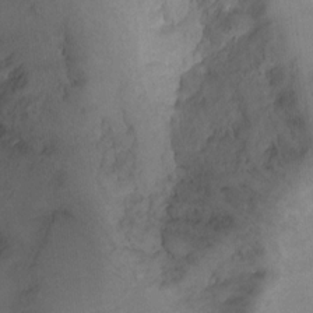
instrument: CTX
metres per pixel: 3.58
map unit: Hto
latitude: 6.8758
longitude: -36.3845
